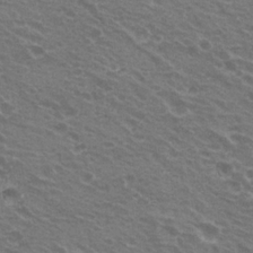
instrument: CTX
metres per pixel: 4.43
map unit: Hto
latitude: 22.3656
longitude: -30.9703
